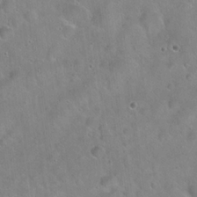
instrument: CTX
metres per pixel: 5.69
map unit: Hto
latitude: 21.6505
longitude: -53.3293
